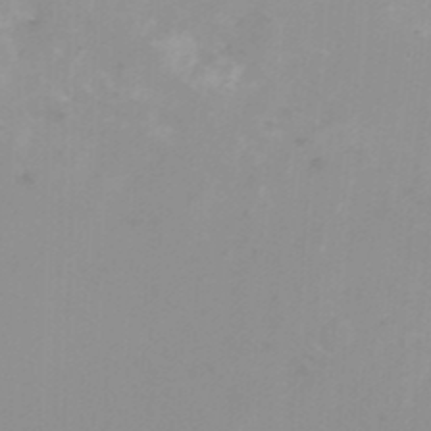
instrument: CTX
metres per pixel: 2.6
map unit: Nhu
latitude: -8.4251
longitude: -73.6505
